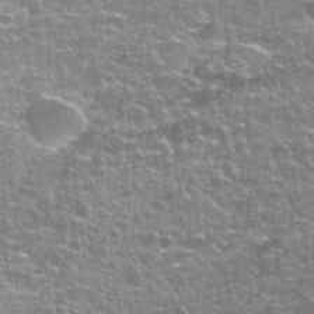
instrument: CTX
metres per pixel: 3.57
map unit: Nhu
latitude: 27.7072
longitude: -61.4426
